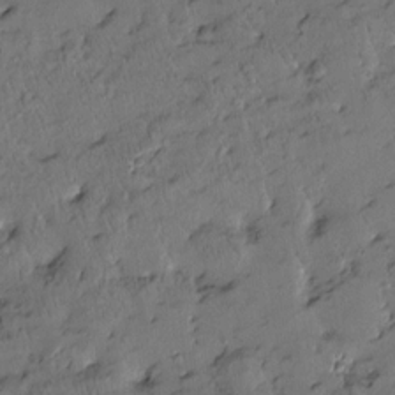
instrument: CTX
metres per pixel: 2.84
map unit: Htu
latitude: -0.1795
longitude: -179.1215
